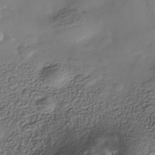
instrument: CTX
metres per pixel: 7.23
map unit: Nhe
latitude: -38.0661
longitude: -117.1214
